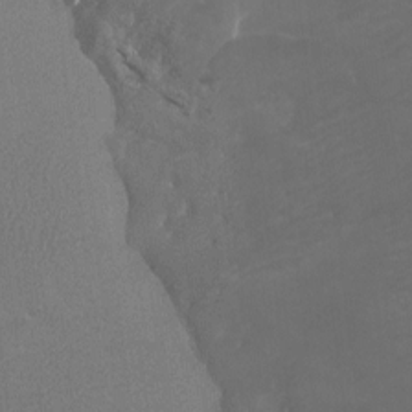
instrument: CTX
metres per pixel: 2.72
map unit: Htu
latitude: -7.1431
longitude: -33.9339
